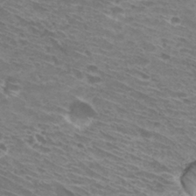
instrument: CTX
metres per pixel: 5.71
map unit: Hto
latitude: 30.4034
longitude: -44.3467
